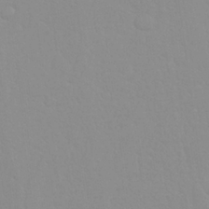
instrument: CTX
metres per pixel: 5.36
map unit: Nhu
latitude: 26.0633
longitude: -56.7624
